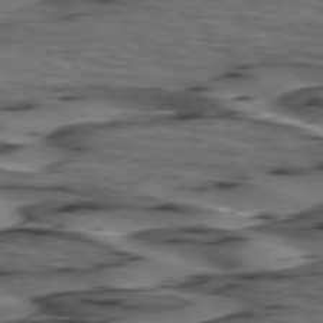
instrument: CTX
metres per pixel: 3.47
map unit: lApd
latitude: 74.6679
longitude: -71.0080
